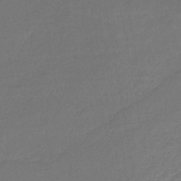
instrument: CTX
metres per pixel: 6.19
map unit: lHb
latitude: -43.7666
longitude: 60.0283
